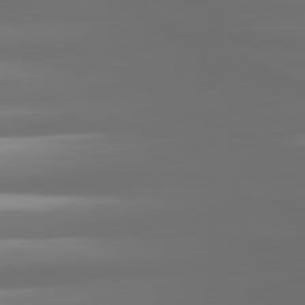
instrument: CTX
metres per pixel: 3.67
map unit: lApd
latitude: 80.8758
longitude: -138.7624
